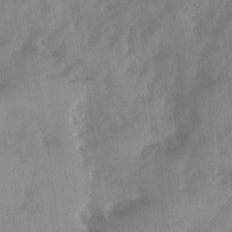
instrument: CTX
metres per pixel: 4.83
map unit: Ave
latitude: -10.4251
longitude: -118.3278
